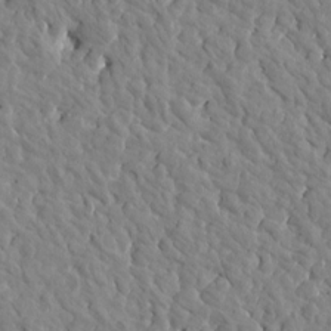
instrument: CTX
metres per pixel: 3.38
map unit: Htu
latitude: 1.4993
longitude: 179.1431
